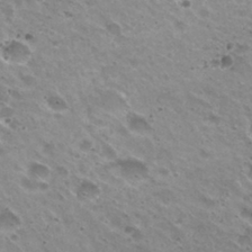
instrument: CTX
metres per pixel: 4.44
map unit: Hto
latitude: 31.4427
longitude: -43.1403
